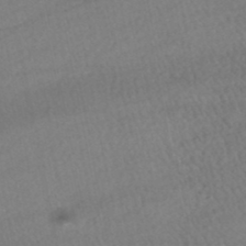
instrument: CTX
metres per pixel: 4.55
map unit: HNhu
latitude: -48.2929
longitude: 102.3684
